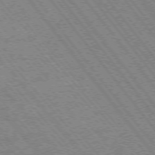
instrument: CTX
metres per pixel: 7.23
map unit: Hpe
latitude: -75.7667
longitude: -14.1200
